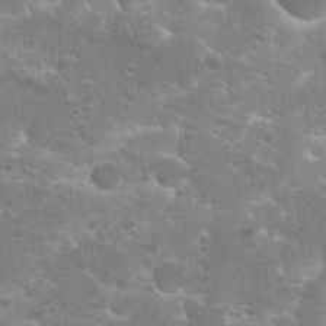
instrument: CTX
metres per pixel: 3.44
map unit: Hto
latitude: 19.4237
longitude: -41.4993
